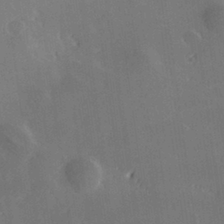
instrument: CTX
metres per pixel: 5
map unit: Hve
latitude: 28.7435
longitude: 145.0675
